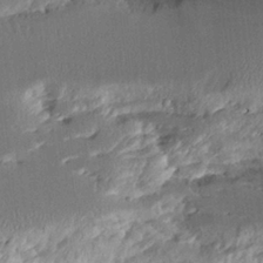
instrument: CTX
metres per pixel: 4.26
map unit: Aa
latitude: 11.0459
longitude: -126.1200
